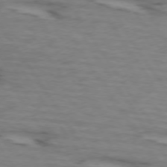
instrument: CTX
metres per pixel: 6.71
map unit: lApd
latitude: 73.5183
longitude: -71.4615
